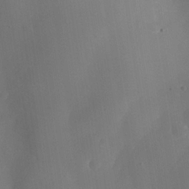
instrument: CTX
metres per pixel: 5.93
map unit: Nhe
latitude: -35.1431
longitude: -130.8569
